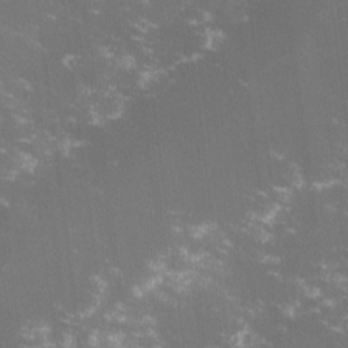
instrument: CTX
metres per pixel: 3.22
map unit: lHvf
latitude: -14.2173
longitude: -101.5182
